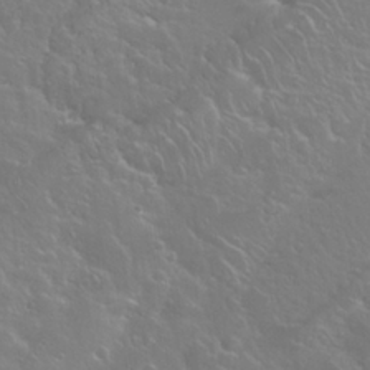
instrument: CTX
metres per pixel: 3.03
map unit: Nhu
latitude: 24.6868
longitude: -59.7828
